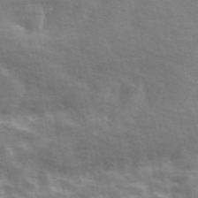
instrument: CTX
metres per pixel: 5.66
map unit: ANa
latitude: 42.5735
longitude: 46.9541
